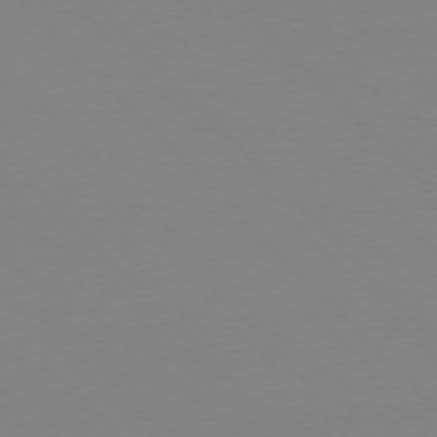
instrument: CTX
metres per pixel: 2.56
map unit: Ap
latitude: -76.5952
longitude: -85.4993
